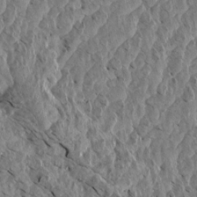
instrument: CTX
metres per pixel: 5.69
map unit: Aa
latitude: 14.5168
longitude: -141.8961
